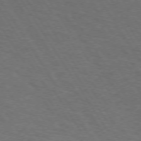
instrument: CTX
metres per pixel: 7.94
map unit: Hpe
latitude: 72.8758
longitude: -124.9891
